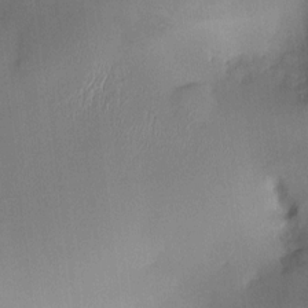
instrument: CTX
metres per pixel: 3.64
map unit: HNhu
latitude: 3.8394
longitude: -5.3104
